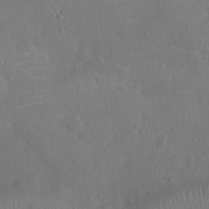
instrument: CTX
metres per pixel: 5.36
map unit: Ht
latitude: -9.4832
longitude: -22.8380
